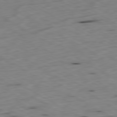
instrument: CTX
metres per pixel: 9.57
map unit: Ap
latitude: -80.5385
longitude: -71.5371
